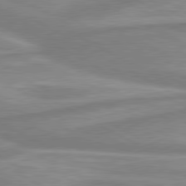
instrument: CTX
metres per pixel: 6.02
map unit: lApd
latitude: 80.4790
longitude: -173.7449
